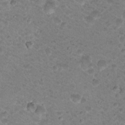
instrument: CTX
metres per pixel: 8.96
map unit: Nhu
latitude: 18.9702
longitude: -32.8569
